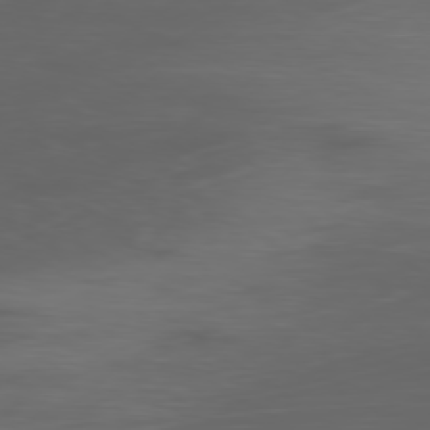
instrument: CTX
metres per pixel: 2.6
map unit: Ap
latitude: -79.0297
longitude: -78.7247
